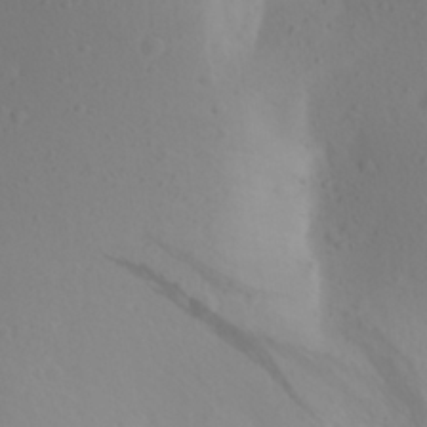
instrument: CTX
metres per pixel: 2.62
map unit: Aa
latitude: 28.1578
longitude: -147.0648
